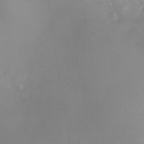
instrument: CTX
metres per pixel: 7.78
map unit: Nhe
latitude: -35.4265
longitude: -118.1200
